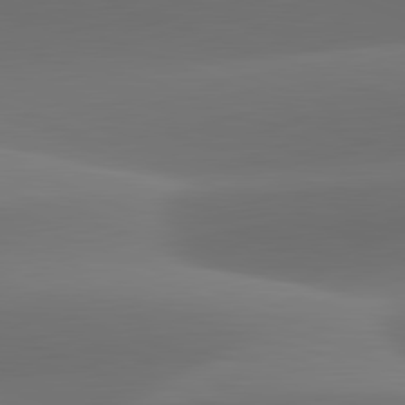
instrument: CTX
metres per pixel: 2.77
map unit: lApd
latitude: 82.0444
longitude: -162.1767
